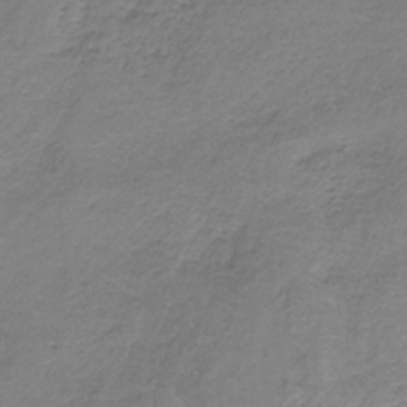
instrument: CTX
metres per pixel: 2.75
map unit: HNb
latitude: -35.7855
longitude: 56.6707
